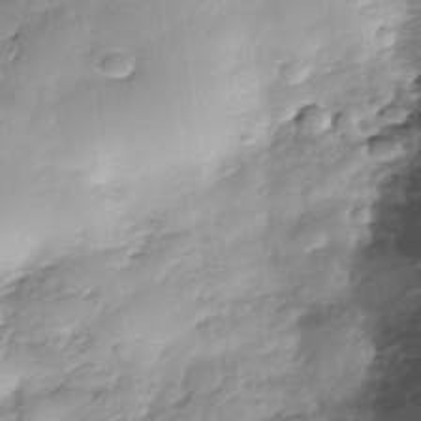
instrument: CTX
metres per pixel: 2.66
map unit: Nhe
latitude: -37.5210
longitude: -148.2711
